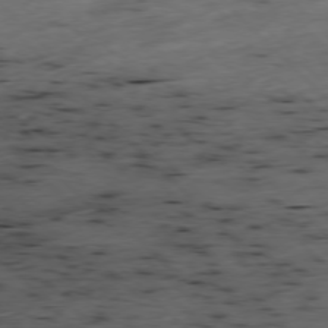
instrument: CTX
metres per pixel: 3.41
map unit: Ap
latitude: -77.4265
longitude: -60.0444
